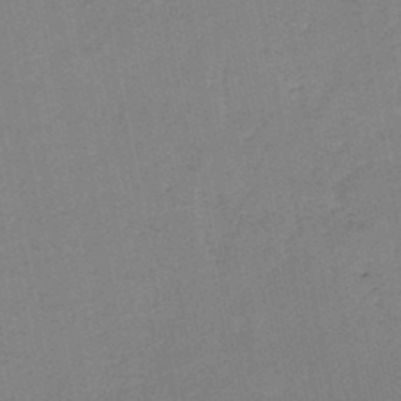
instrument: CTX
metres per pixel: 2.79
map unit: HNb
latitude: -46.4818
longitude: -36.0444
